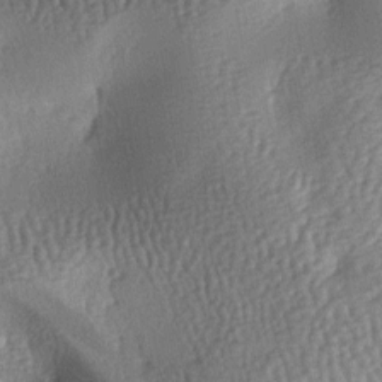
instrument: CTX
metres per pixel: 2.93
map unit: lAa
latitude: -6.8408
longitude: -125.8017
